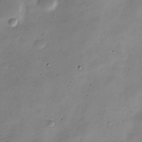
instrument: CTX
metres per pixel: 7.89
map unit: Nve
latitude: -22.6141
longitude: 105.9178
